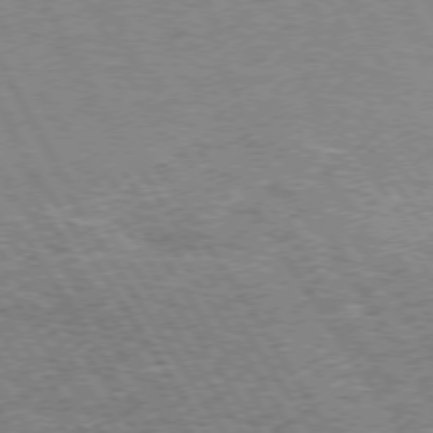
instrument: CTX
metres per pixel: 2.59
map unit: Hpe
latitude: 73.6883
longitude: -135.0080
